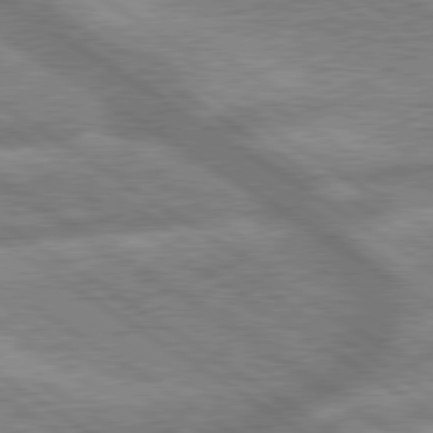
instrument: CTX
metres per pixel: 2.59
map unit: lApd
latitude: 79.6883
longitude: -169.8772
